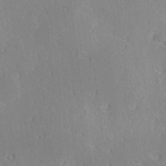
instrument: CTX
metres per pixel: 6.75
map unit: Hve
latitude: 26.2712
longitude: -94.1956
